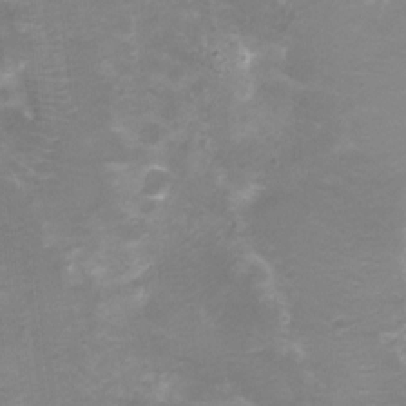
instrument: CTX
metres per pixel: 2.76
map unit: Nhu
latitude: 4.1956
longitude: -17.6694
